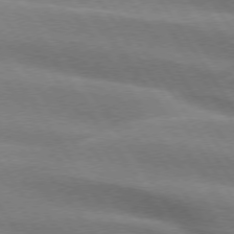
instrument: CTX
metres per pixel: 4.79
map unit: lApd
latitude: 74.6302
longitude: -63.2348
